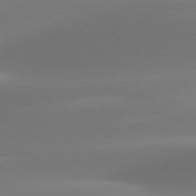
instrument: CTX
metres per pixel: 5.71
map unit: lApd
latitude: 81.5938
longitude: -161.1970
